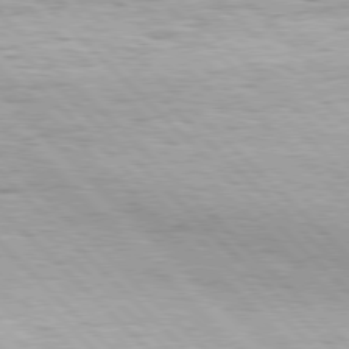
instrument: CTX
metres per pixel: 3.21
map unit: Hpe
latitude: 77.4615
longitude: -126.7813
